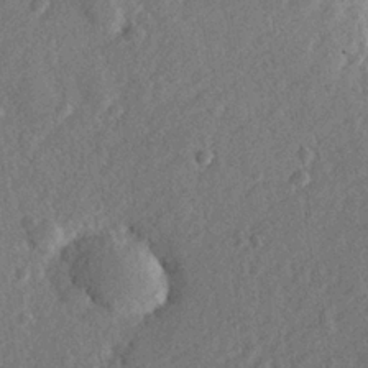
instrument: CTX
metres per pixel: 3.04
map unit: lHvf
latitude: 23.4237
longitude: 144.1039
